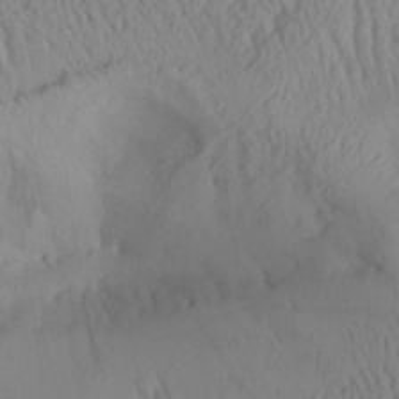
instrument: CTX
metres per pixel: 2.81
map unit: Aa
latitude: 28.4034
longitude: -134.0822
